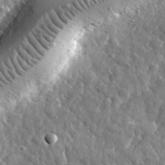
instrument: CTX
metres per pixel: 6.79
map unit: lHvf
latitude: 35.3670
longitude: -87.8772
